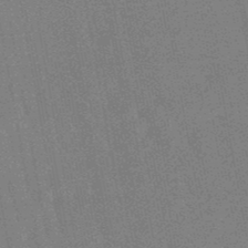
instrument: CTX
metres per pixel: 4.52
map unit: lHb
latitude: -48.6330
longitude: 74.8030
